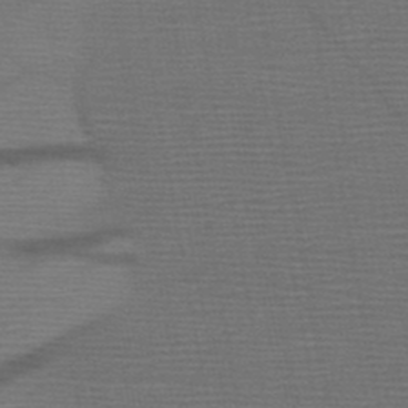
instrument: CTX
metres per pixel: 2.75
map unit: HNb
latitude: -47.7666
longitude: -40.5734
